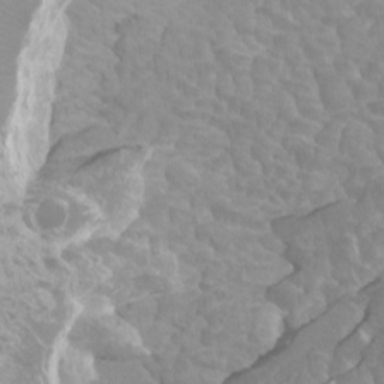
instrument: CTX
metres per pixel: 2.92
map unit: Ht
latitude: -4.2550
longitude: -18.6490
